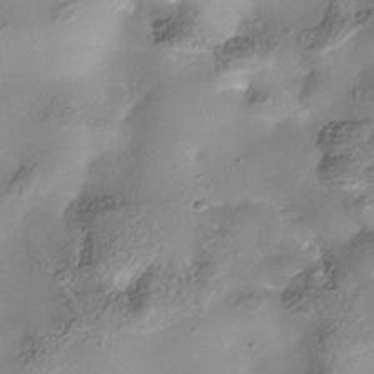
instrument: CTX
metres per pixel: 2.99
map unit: Nhe
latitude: -37.8800
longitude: -118.8947
